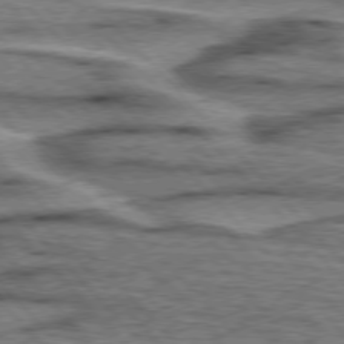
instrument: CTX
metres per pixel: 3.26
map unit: lApd
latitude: 76.3089
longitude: -77.6127
